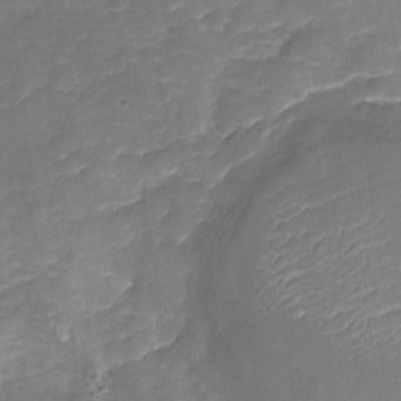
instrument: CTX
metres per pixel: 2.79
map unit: Nhu
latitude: -18.4440
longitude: -56.6679
